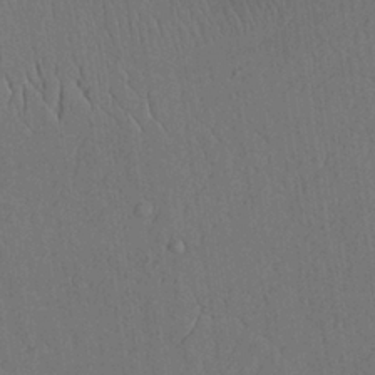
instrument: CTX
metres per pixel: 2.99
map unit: Aa
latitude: 26.4034
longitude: -137.7828
